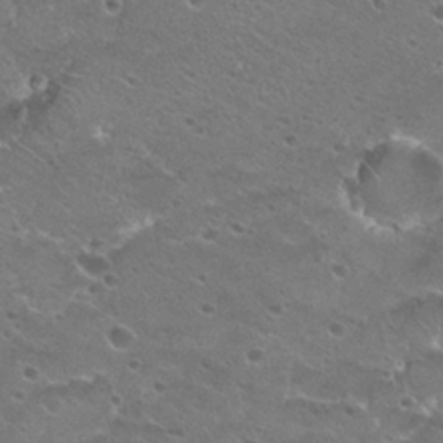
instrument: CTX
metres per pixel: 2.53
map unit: Hto
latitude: 23.2537
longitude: -41.8016
